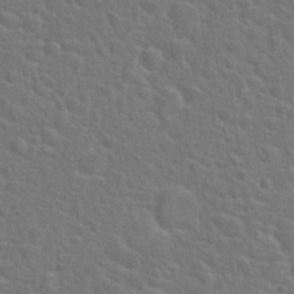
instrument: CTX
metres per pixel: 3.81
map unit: Hto
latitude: 23.9150
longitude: -47.9150
